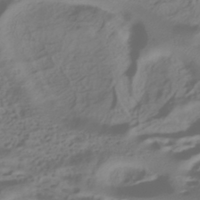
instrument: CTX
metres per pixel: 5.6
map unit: HNhu
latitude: -42.0472
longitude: 102.2362
